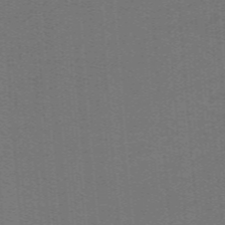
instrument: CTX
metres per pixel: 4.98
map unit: lHb
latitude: -42.1038
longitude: 54.2362
